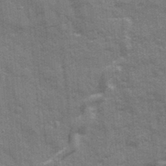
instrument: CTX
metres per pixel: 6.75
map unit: Ave
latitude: 20.7058
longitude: -133.3482
